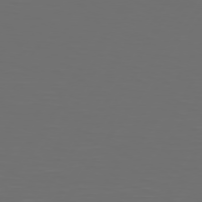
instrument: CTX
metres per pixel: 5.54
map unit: Hpe
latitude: 74.7246
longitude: -125.7260
